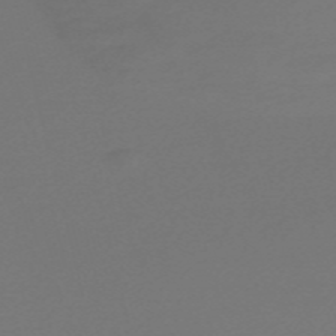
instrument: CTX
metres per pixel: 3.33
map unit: Nve
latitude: -58.4817
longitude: 66.0661
